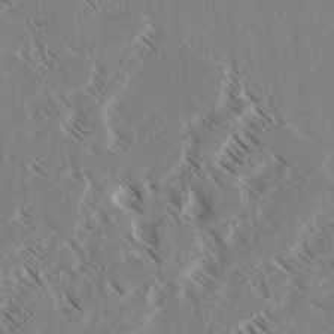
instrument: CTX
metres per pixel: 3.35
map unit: lAvf
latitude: 4.0822
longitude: -106.0822
